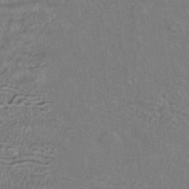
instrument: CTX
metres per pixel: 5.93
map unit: ANa
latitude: -37.2753
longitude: 95.3320
